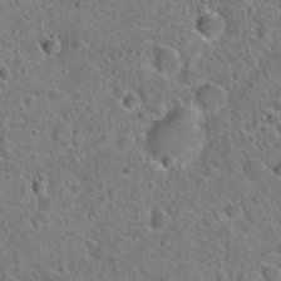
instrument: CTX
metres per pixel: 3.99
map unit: Hto
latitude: 23.0458
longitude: -46.2523
